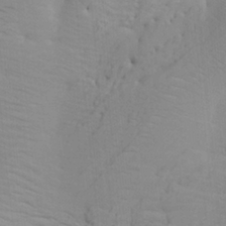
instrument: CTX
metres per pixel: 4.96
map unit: HNhu
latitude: 9.9150
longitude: 23.2565
